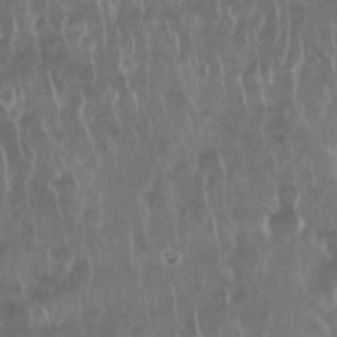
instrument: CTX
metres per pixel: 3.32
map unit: Nhu
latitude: 29.0458
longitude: -63.8017
